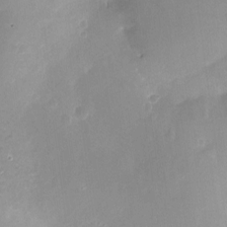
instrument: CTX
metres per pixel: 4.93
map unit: Nhu
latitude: -12.1795
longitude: -38.5168
